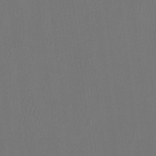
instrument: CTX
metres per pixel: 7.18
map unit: Htu
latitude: -14.2173
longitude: -48.8002
